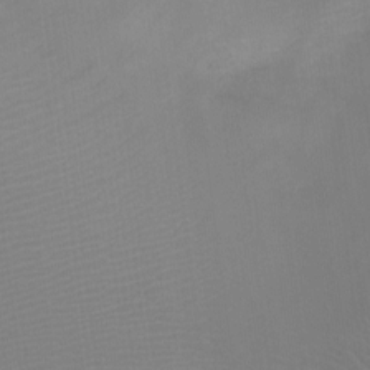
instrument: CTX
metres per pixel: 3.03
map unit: Ht
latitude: -3.8800
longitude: -28.5168
